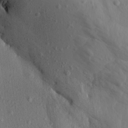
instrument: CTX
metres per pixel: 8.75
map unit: Aa
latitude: 14.9136
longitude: -143.7639
